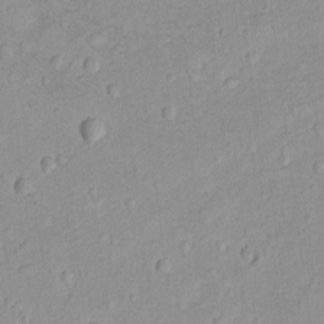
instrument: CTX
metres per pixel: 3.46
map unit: lAvf
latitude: -8.7652
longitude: -119.8394
